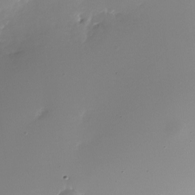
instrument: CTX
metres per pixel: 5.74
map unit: Nhu
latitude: -27.9556
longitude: -75.9150
